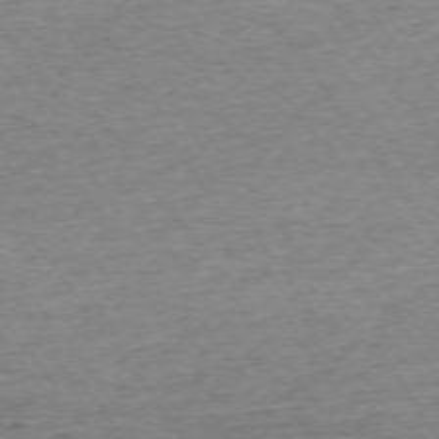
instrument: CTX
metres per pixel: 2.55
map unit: Ap
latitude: -74.7841
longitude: -85.0081
